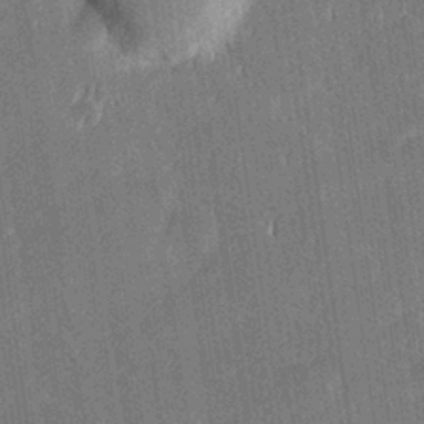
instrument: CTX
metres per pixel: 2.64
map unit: Hve
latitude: 26.7813
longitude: 144.3117
